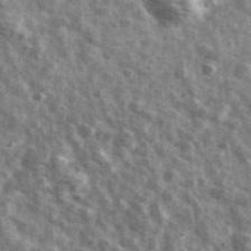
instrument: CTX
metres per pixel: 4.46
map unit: Ave
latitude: 41.8772
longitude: -106.9703
